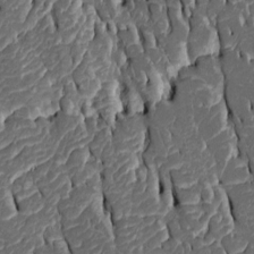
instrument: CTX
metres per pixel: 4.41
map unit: Htu
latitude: -1.5588
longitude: 149.5022
